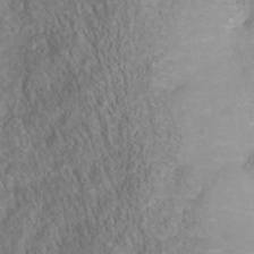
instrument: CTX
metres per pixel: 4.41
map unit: Nhu
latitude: -40.3684
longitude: -83.1592
